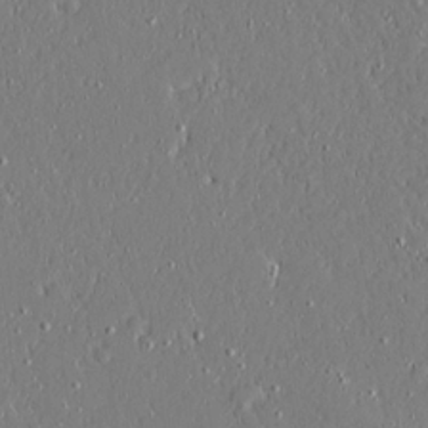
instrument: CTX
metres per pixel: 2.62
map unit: Ave
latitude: 21.3104
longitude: -127.9528
